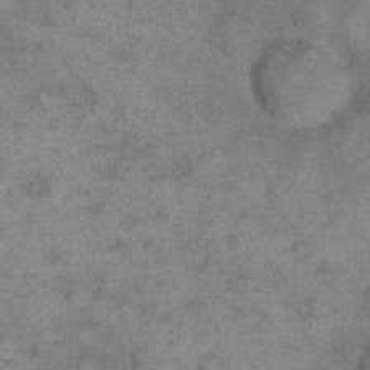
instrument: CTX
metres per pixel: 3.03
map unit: eHh
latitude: 17.8772
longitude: -62.3845
